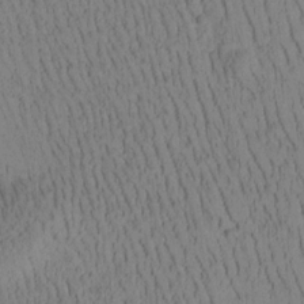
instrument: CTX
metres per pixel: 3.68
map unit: Htu
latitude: -3.8044
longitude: 172.9164
